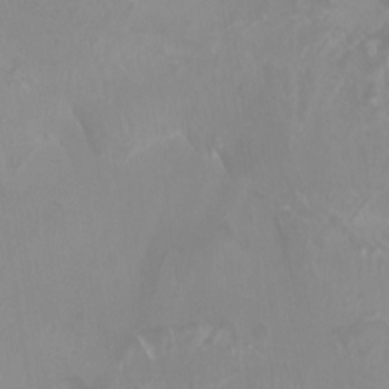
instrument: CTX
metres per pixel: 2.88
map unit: Aa
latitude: -8.4629
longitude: -78.5357
